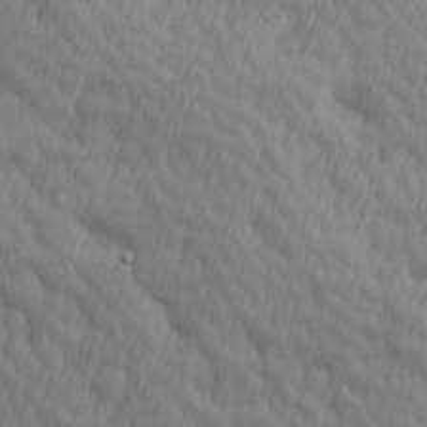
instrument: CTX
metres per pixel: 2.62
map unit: Ave
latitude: 12.8380
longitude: -106.1956
